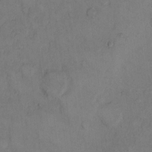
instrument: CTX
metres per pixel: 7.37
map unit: Hto
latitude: 9.8961
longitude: -58.9325
